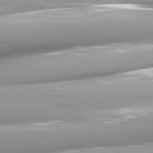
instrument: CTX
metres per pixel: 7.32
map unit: lApd
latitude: 81.8961
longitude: -146.8569
